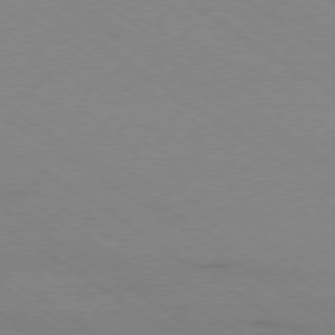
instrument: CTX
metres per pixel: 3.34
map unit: Ap
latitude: -78.7085
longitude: -84.8191
